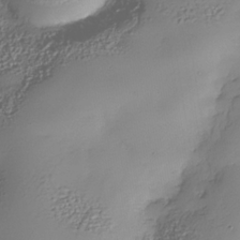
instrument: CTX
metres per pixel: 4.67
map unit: Nhe
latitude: -35.1431
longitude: -143.9528
